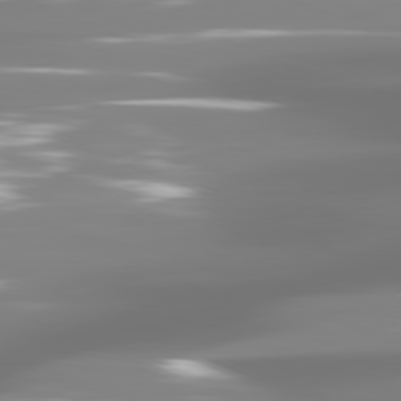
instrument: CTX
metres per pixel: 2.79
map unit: lApd
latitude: 81.4426
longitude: -137.7072
